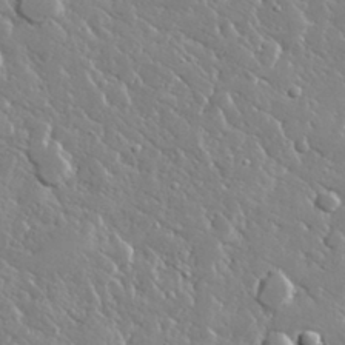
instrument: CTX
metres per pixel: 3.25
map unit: lHvf
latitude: 32.0255
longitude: -93.0080
